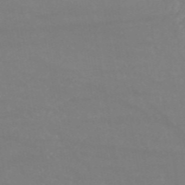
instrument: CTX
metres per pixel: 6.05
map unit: HNb
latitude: -54.1984
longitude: -34.5734
